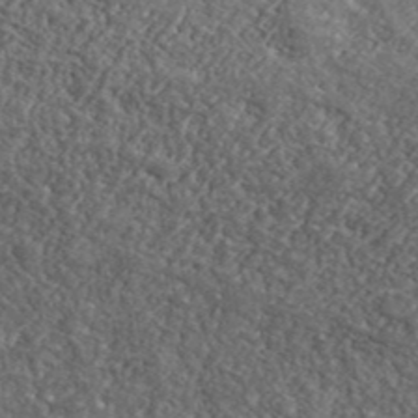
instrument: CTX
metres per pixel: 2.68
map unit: eHh
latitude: 42.4979
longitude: -90.5168
